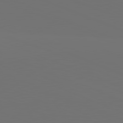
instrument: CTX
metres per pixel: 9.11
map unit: lApd
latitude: 81.6505
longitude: 146.3306
